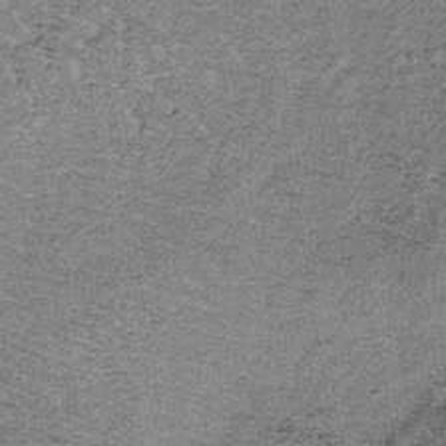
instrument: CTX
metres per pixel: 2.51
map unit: lHb
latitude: -38.8408
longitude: 66.6330
